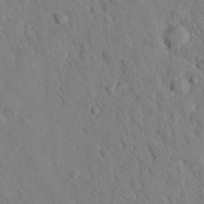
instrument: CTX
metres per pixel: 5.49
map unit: eHh
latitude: 26.3089
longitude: -79.3104
